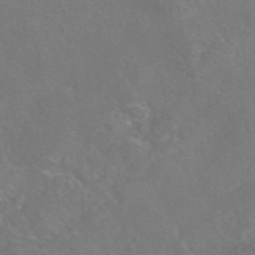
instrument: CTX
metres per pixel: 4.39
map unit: eAb
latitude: 46.3845
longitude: 107.6533
